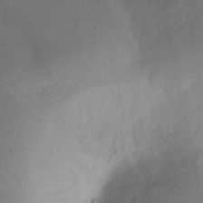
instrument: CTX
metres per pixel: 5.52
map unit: Ht
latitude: -6.5762
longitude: -30.5357
